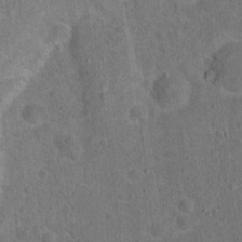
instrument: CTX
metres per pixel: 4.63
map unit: Hto
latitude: 15.7261
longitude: -41.6504
